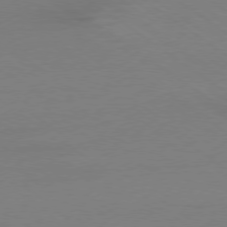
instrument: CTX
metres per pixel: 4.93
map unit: Ap
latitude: -79.0864
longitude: -97.7450
